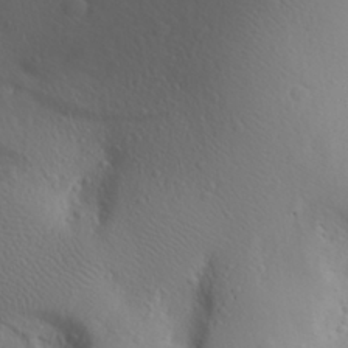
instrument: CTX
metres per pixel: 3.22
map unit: Aa
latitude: 27.8961
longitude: -146.0444
